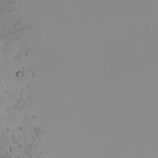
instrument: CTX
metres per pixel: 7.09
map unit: eHh
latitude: -0.9920
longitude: 19.4832
